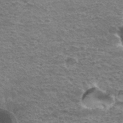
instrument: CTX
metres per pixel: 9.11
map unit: Hto
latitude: 35.3292
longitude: -43.5560
